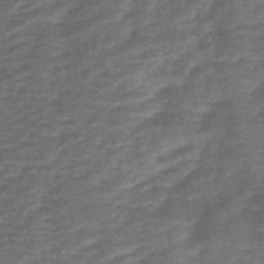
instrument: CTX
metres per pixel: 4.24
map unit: lHb
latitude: -42.7463
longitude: 80.5763
